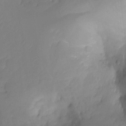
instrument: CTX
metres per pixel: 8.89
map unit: Ht
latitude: -10.5574
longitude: -40.1955
